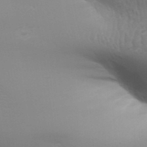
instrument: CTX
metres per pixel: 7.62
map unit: Aa
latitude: 31.7828
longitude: -141.1592
